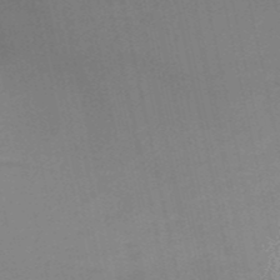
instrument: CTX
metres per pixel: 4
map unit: HNb
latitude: -52.1039
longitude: -49.6316
